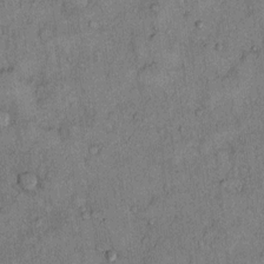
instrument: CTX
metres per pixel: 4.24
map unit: Hto
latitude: 12.3090
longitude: -58.7813
